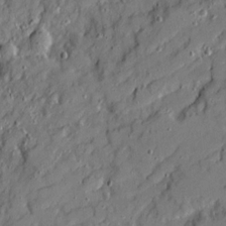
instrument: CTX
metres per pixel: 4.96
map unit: Ave
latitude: 19.5938
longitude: -129.0836
